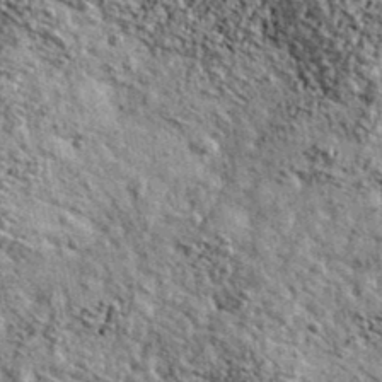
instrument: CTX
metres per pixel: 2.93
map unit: Ave
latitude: 40.9703
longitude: -107.8394
